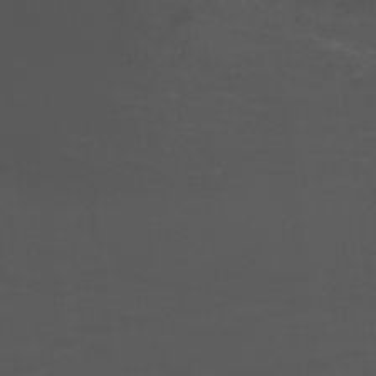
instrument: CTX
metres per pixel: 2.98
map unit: Nhu
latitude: -13.1809
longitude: -63.3482
